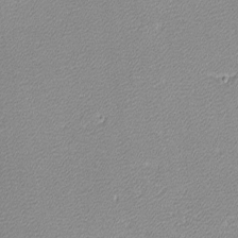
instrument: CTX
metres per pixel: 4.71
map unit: lHvf
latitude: -12.1228
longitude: -103.5749
